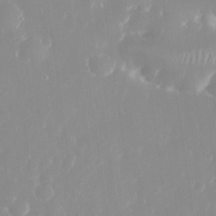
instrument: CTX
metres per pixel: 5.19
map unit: eHh
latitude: 31.5749
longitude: -59.4993
